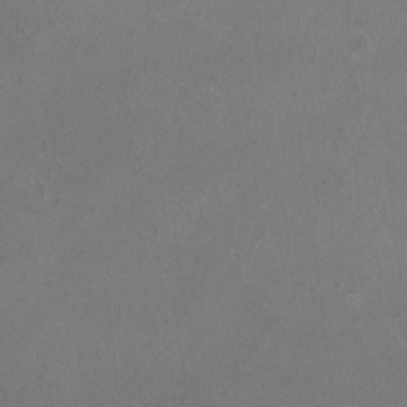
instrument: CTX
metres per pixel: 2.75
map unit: HNhu
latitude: -1.7478
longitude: -0.4034
